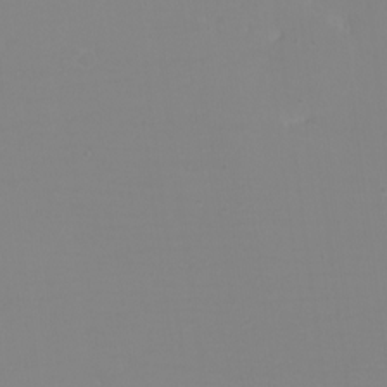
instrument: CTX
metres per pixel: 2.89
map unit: eHh
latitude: -6.0283
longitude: -82.7813
